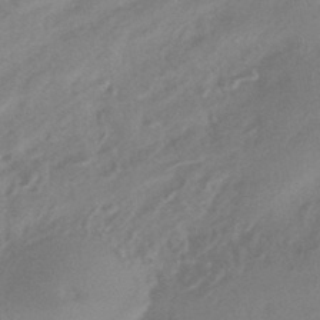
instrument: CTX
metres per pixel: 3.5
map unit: HNhu
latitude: -43.0675
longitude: 90.9731
